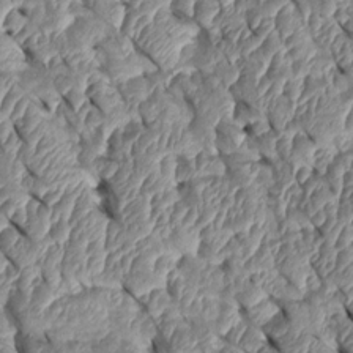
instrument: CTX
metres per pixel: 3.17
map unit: Htu
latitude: 1.8583
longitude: 148.0472
